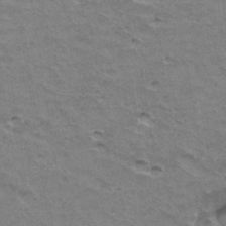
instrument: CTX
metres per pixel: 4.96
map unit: Hto
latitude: 36.4790
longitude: -43.8583
